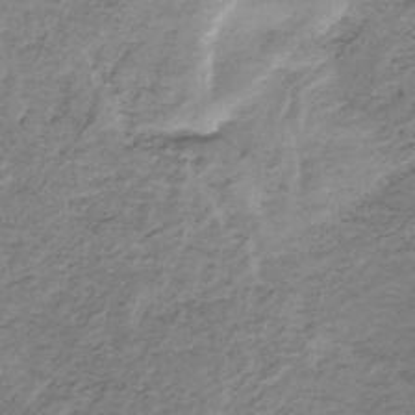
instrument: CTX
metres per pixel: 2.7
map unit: HNb
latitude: -32.8219
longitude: 61.4454
